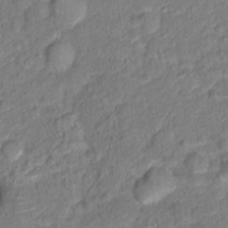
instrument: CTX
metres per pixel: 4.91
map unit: Hto
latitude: 14.6491
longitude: -39.2348
